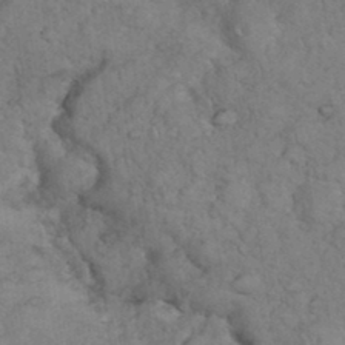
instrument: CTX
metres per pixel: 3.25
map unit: eHh
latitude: 35.7449
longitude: -63.2726
